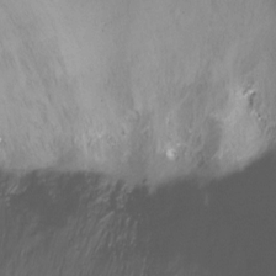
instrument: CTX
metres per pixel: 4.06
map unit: Ht
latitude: -16.8219
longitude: -45.2537
